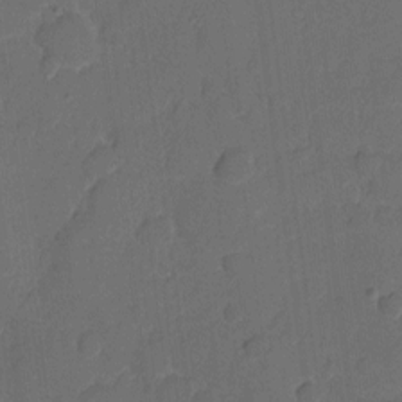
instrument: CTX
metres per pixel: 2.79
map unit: eHh
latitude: 5.4426
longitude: -65.4615
